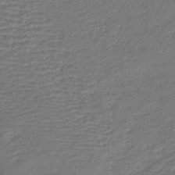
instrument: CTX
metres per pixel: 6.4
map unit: lHb
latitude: -42.7463
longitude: 77.0486
